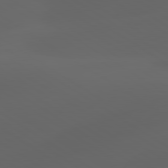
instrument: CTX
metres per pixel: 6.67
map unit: lApd
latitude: 80.6490
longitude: -85.6505
